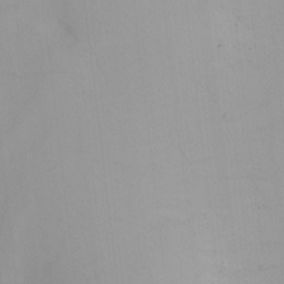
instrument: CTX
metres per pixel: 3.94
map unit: Nhu
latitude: -4.7652
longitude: -93.8583
